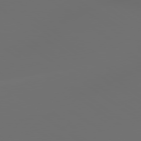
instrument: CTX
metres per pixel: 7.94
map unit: lApd
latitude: 79.2915
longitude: -175.5938
